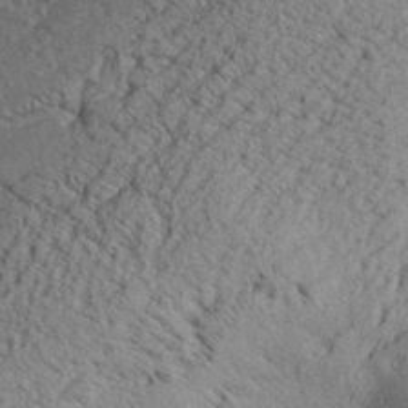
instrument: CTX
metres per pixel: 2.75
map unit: Aa
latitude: 31.4238
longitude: -136.5357
